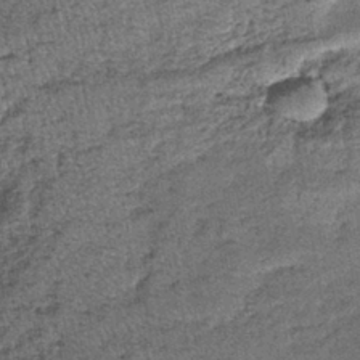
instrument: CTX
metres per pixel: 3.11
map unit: lHb
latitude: -39.1620
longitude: 67.7856
